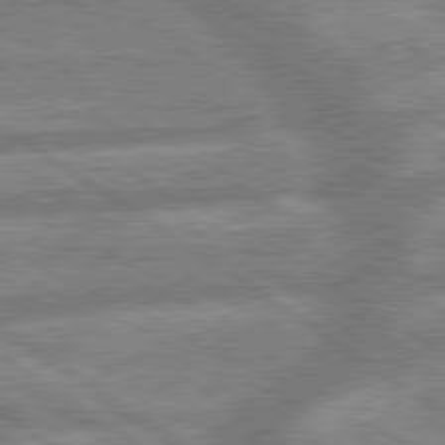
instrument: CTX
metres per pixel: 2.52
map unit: lApd
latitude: 79.8017
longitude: -169.2915
